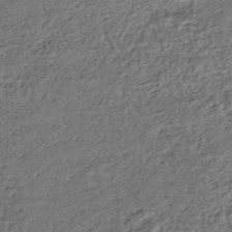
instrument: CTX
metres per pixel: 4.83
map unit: HNhu
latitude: -45.3699
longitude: 106.4062
